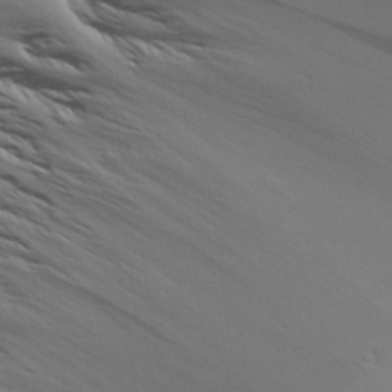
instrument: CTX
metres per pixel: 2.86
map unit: Aa
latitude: 29.5560
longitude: -134.5357
